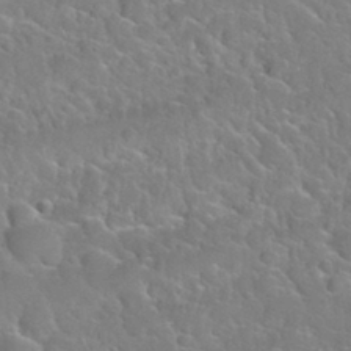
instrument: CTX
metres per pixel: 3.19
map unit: Nhu
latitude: 30.1578
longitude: -52.6113
